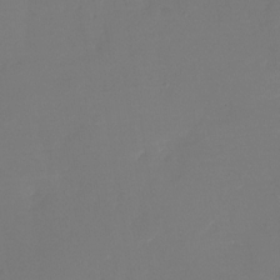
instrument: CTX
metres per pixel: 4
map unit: Nhu
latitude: -26.9541
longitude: -74.1200
